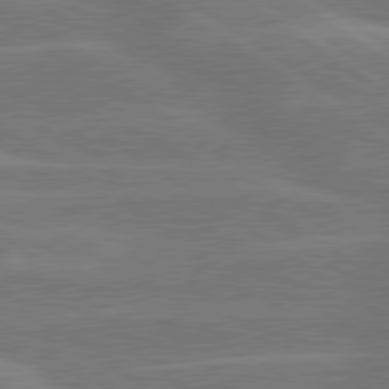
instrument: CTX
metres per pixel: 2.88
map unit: lApd
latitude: 79.8584
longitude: -121.8773
